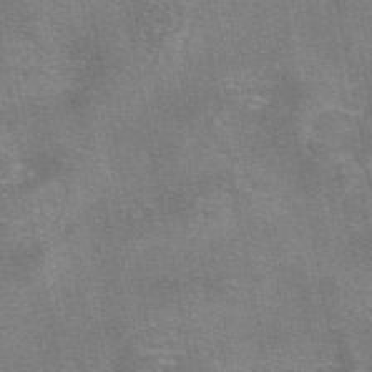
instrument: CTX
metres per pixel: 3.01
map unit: eAb
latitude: 47.6505
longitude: 103.8045
